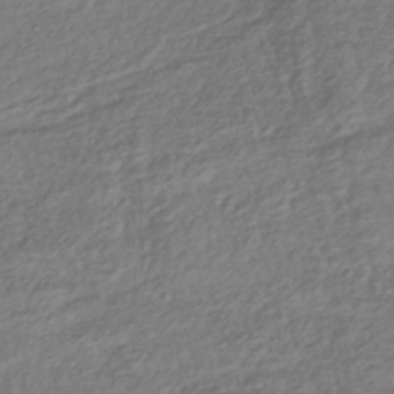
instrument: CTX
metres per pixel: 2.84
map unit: lHb
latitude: -38.4818
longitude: 69.8422
